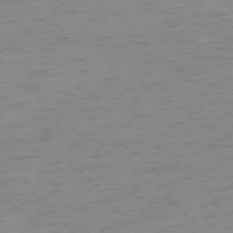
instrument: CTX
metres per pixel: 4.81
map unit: Ap
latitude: -76.5952
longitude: -80.0822
